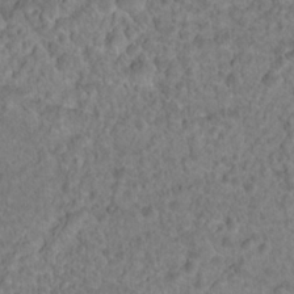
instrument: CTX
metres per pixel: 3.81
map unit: Hto
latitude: 18.4979
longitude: -40.3467
